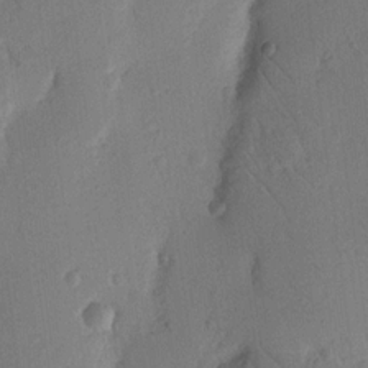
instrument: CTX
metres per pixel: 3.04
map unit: Nhu
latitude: 16.2334
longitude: -78.6113
